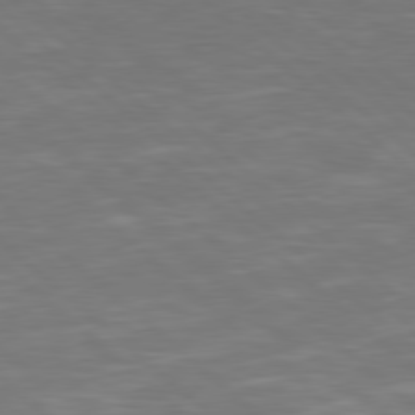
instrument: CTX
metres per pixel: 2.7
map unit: Hpe
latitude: 78.1389
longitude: -125.3103
